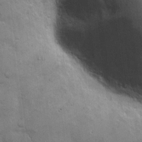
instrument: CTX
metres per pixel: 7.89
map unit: eHh
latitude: 11.4616
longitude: -67.1592
